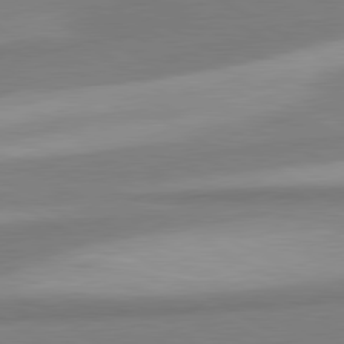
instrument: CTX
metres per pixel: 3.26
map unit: lApd
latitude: 80.3845
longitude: 177.2943
